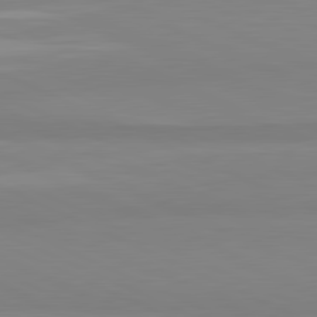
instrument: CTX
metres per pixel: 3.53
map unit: lApd
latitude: 81.5938
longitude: 178.5196
